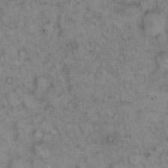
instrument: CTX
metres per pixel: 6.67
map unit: eHh
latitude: 15.3482
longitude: -64.6301
